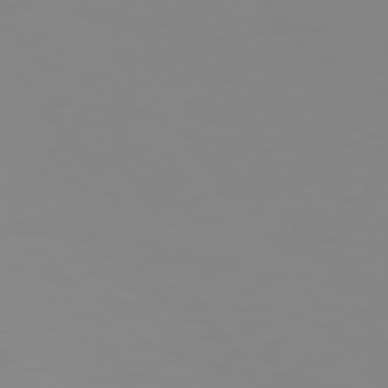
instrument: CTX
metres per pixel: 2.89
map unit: Hpe
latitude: 74.5924
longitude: -126.7435
